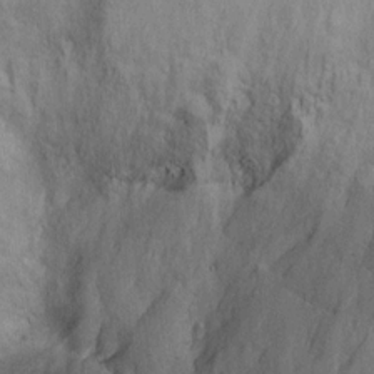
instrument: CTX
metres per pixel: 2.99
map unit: Ht
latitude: 8.2334
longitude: -38.2333
